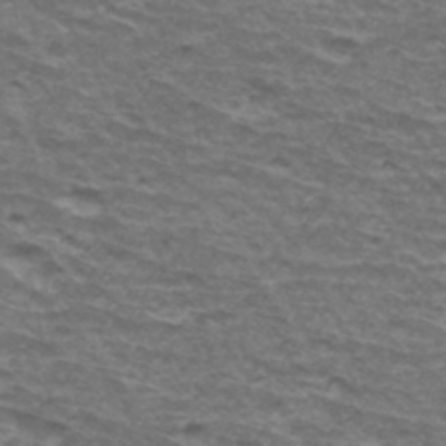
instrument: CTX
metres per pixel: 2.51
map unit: Hto
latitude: 34.6868
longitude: -42.5924
